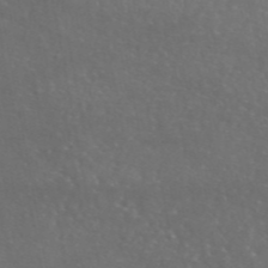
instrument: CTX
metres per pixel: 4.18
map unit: eAb
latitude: 46.2712
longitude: 117.0486
